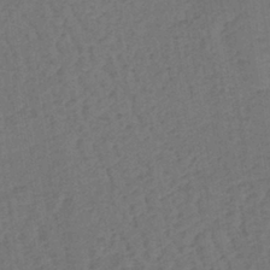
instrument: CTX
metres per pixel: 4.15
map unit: lHb
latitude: -39.3888
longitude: 63.3698
